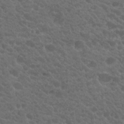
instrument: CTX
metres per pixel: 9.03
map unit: Hto
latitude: 19.7638
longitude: -35.4048
